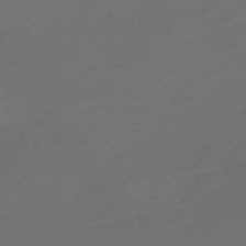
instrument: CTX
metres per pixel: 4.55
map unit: Nve
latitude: -59.5399
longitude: 58.1794
